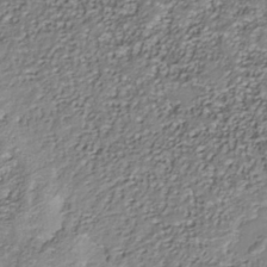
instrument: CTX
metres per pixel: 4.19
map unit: Nhu
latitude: -37.9556
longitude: -81.8016
